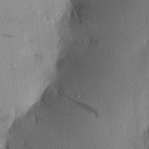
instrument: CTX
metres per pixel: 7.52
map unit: Aa
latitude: 20.6491
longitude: -147.4427
